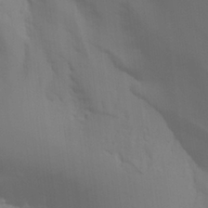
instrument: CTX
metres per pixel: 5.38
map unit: Aa
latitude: 26.6491
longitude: -131.4616
